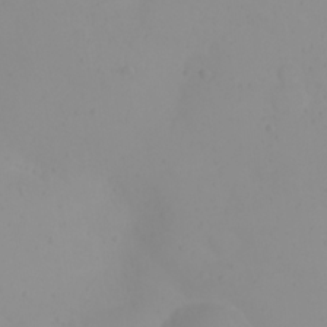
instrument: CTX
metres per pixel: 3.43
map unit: eHh
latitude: 21.4994
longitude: -64.4979
